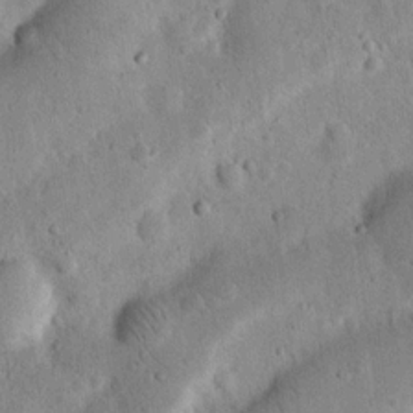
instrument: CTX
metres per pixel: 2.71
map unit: Nhu
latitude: 17.3482
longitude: -74.8758
